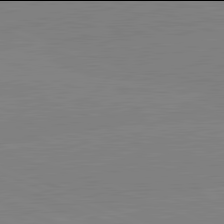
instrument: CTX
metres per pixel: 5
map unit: lApd
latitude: 81.9906
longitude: -156.9891
